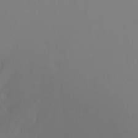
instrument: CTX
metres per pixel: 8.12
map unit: Hto
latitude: -8.5196
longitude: -51.5182
